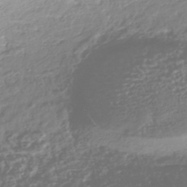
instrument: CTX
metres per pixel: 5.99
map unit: HNhu
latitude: -43.6532
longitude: 104.1605
